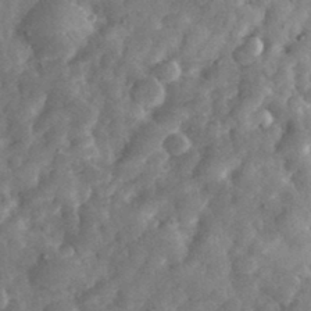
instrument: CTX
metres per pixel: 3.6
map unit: eHh
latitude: 34.1011
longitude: -68.8947
